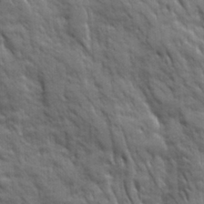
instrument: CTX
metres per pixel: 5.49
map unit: Ave
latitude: 19.7638
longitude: -133.6883
